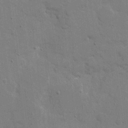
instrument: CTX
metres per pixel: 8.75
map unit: eHh
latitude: 8.1578
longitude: -67.7071
